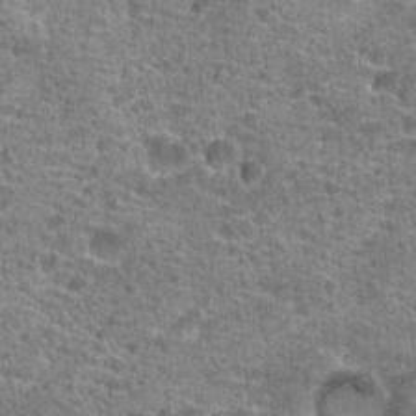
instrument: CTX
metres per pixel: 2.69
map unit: Hto
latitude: 19.9906
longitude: -42.4601
